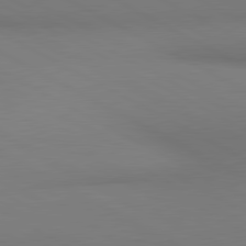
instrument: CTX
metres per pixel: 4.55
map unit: lApd
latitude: 80.9703
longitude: 146.5007
